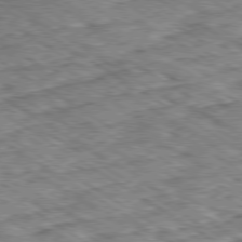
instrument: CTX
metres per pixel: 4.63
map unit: Ap
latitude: -80.0472
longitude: -49.5560
